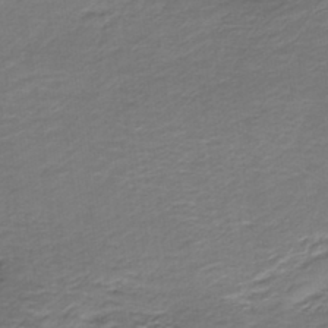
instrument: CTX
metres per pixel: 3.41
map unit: lHb
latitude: -39.6155
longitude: 53.2565
